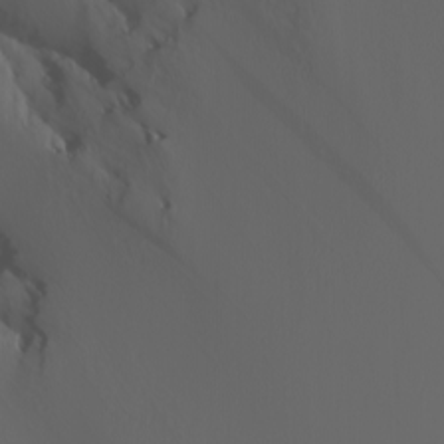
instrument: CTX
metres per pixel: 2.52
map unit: Nhu
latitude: -6.2361
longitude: -96.0822
